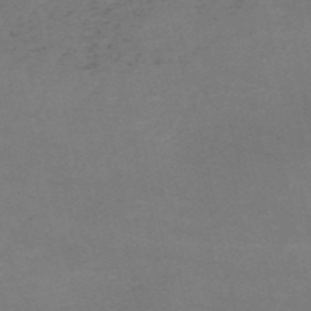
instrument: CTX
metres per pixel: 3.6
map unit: HNb
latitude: -54.8408
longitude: -48.4979
